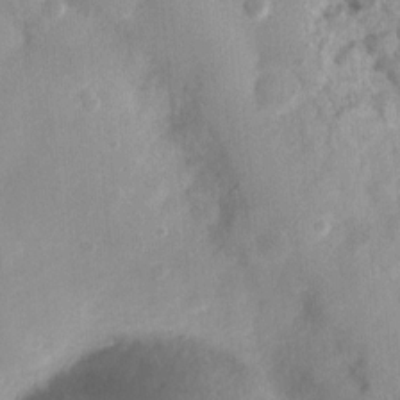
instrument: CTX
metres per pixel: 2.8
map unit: Nhu
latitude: 4.5735
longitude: -18.1955
